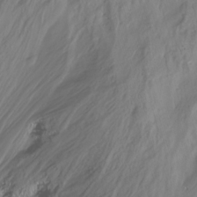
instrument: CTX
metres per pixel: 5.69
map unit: Nhu
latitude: -13.8611
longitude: -60.1011
